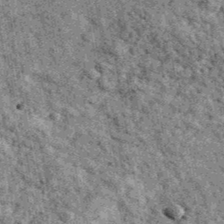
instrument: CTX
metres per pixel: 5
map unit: Ave
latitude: 40.1200
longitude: -107.5938
